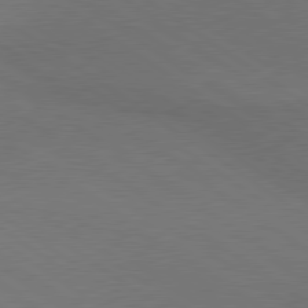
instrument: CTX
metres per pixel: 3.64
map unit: lApd
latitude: 79.6127
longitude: -177.7449
